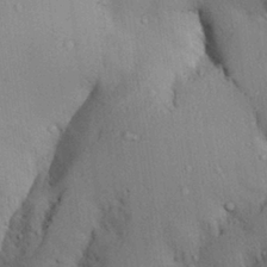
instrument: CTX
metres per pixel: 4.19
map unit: Aa
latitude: 27.7072
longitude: -134.2900
